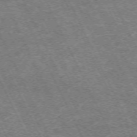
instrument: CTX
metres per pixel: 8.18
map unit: Hpe
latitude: -71.0675
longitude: 11.3699
